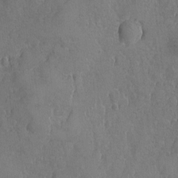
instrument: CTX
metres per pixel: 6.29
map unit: Ave
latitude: -7.5966
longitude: -118.2333
